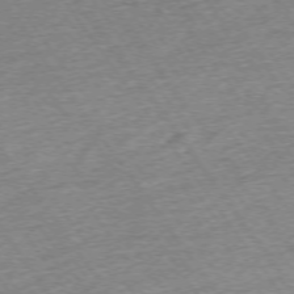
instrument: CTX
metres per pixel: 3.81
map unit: Ap
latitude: -74.5385
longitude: -88.9514
